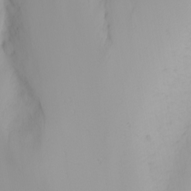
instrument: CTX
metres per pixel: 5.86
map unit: Nhu
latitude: -0.1606
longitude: -76.9702
